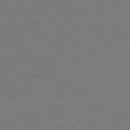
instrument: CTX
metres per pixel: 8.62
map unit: Hpe
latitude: 78.7247
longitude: -149.7639
